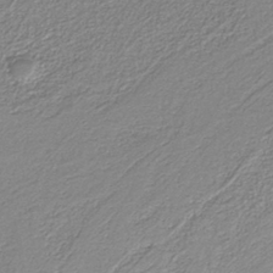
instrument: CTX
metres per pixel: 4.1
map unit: eAb
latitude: -39.0109
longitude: 51.2754
